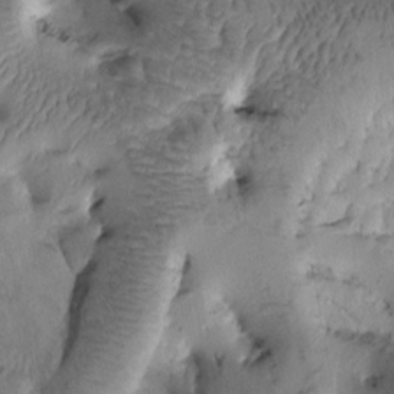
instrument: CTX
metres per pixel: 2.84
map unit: Htu
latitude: -1.3699
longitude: 171.1998
